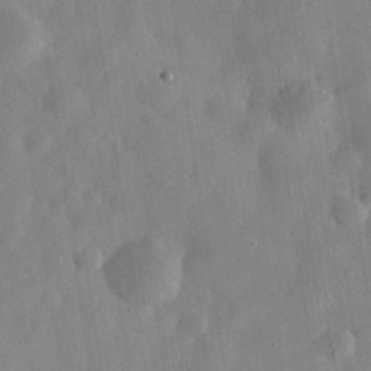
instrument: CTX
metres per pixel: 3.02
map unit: eHh
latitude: 30.6302
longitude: -75.7072
